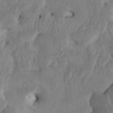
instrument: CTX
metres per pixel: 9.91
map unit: HNhu
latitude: 4.3656
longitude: -6.3845
